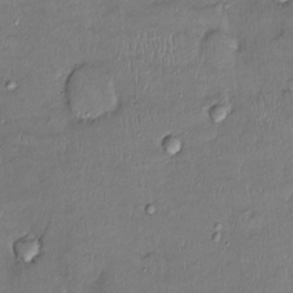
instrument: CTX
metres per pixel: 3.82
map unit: Ht
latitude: -3.1998
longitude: -14.4034
